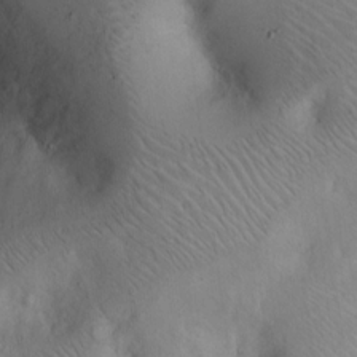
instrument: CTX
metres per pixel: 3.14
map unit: Hto
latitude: 12.4790
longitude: -56.3467
